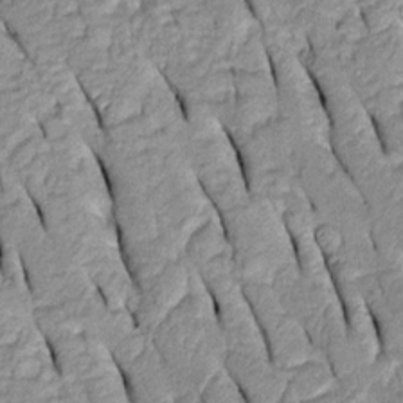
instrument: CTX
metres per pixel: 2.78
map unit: Htu
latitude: -0.2551
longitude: 150.2739
